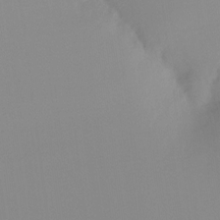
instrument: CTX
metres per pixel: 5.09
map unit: Ht
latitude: -16.9353
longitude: -46.4223
